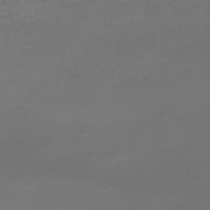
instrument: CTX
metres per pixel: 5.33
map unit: lHb
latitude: -47.6344
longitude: 65.1998
